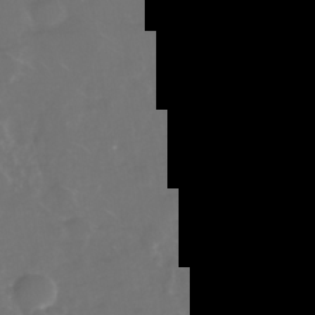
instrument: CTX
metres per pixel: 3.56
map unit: Nhe
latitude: -34.7085
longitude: -88.2334
